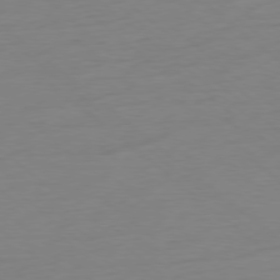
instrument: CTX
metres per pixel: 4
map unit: Ap
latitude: -78.5951
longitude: -59.6127
